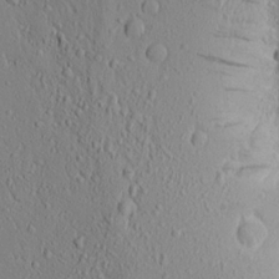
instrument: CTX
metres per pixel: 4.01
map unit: Aa
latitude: 18.2522
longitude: -148.0444
